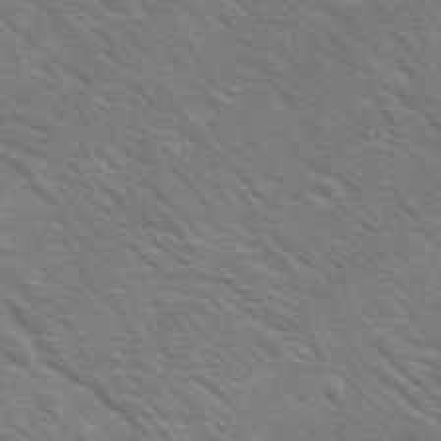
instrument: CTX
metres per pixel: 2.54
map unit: Ave
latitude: 11.2348
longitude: -104.3279
